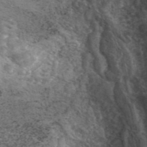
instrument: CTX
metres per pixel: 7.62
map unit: eAb
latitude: 42.8380
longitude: 105.5966
